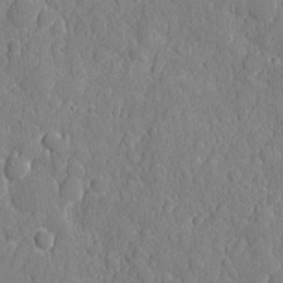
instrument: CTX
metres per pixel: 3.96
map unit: eHh
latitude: 6.6868
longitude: -74.7435
